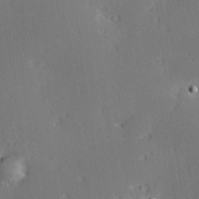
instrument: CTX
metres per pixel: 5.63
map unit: Hve
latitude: 26.6869
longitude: -94.4412
